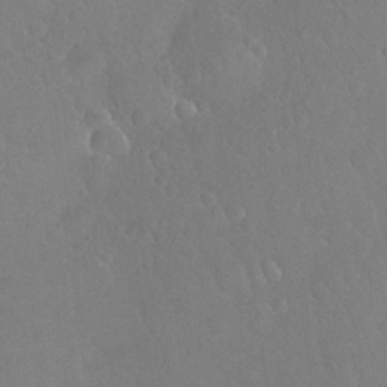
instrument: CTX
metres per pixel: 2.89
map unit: Nhu
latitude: 26.3467
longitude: -57.1781
